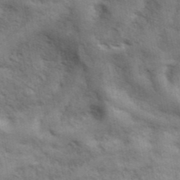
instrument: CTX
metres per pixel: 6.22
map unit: ANa
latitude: 41.8961
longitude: 17.2187
